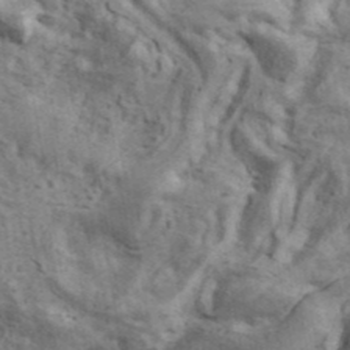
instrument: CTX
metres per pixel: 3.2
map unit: ANa
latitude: 41.4804
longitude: 16.2551
